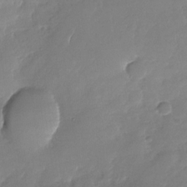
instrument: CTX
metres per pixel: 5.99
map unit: Nhu
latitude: -29.0487
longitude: -60.9136
